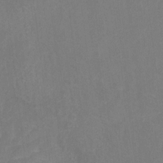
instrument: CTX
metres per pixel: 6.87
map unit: Hto
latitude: 4.1200
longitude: -33.2726
